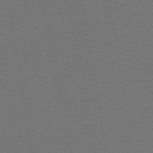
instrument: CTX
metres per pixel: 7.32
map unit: lHb
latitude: -43.3887
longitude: 53.7288
